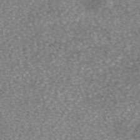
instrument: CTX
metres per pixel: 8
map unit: eAb
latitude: 46.2712
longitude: 103.4077
